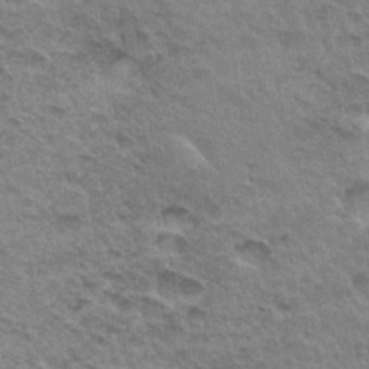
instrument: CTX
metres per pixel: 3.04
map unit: Hto
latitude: 33.8205
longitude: -47.2348
